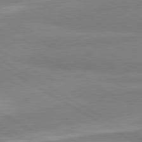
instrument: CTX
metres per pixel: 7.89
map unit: lApd
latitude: 80.7057
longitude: -178.5546
